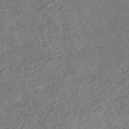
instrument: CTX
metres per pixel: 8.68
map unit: eHb
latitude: -31.7666
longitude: 72.4251
